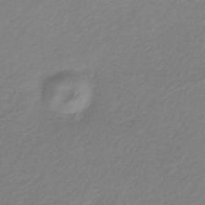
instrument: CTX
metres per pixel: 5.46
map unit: HNb
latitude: -34.8597
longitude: 52.3495
